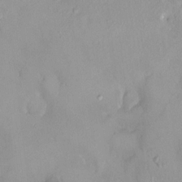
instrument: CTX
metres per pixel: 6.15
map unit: HNhu
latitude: 4.8758
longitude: 8.1417
